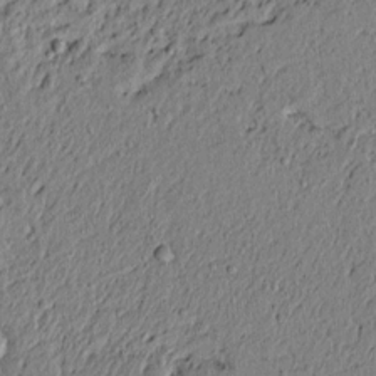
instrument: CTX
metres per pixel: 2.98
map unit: lAvf
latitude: 5.9906
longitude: 167.1620
